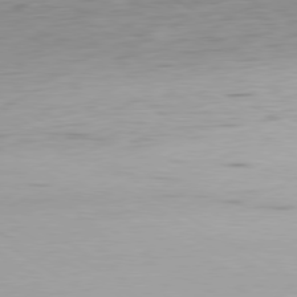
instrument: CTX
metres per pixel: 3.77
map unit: Ap
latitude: -80.3307
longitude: -68.5357
